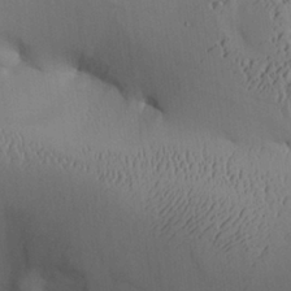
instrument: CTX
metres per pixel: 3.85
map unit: Aa
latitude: 26.4601
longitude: -137.2348
